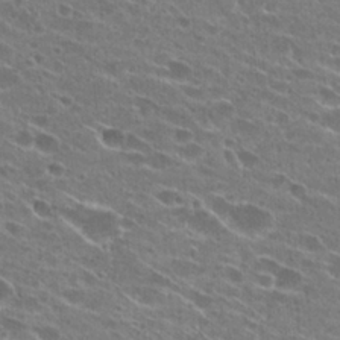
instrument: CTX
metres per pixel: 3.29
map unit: Hto
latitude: 24.9324
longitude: -43.2159
